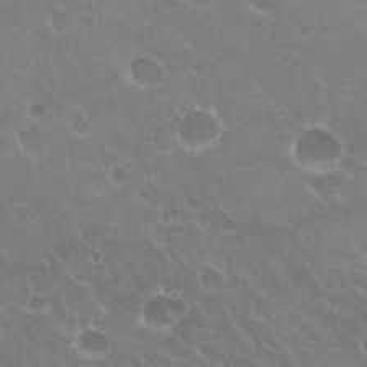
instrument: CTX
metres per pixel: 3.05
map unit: Hto
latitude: 23.4993
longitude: -31.9906
